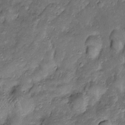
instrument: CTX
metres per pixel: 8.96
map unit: Htu
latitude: -7.0486
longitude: 158.1039
